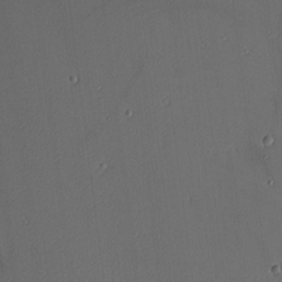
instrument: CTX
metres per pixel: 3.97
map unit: Nhu
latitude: 0.8380
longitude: -77.5371
